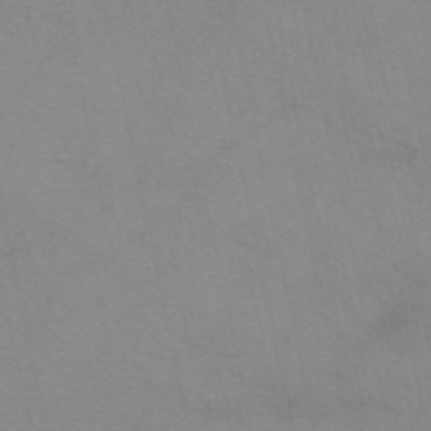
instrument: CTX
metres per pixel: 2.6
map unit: eAb
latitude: 49.7261
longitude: 106.6330
